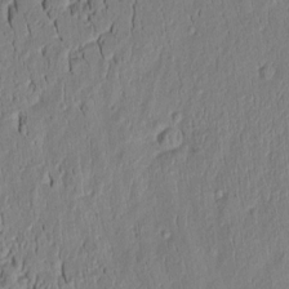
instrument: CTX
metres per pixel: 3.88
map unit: Aa
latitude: 8.5168
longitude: -133.2159
